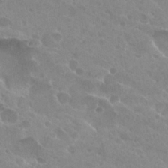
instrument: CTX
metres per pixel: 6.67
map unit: Hto
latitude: 26.1389
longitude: -36.5546
